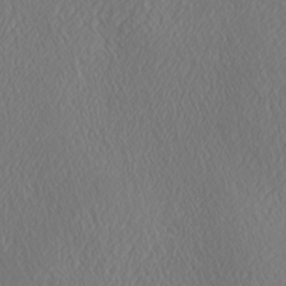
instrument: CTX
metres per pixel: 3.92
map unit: Ave
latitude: 21.6316
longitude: -136.9136
